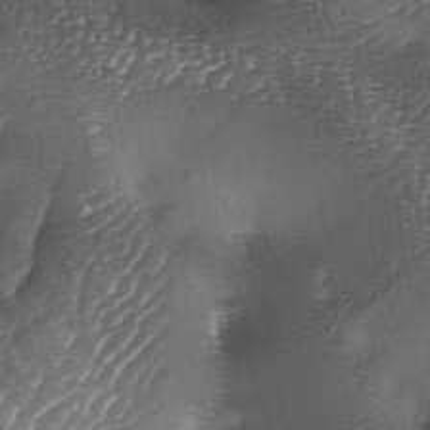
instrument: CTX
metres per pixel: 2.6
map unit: lAa
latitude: -4.6707
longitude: -128.2144
